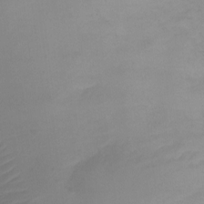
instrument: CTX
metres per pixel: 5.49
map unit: Ht
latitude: -2.1605
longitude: -17.9339
